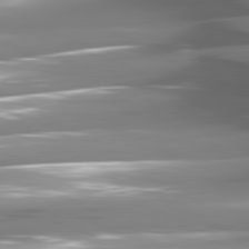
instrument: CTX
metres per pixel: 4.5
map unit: lApd
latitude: 81.0458
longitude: -144.4601
